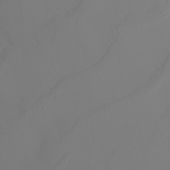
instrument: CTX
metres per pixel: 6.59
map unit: Nhu
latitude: -5.4076
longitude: -93.1592
